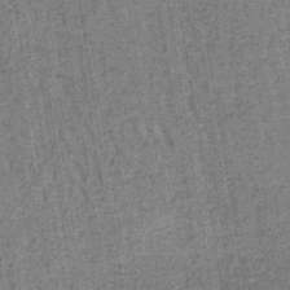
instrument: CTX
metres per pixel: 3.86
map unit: lHb
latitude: -38.9920
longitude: 60.3117
